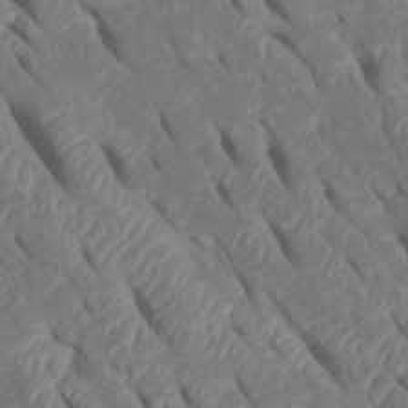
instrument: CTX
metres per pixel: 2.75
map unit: Htu
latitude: 1.2537
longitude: 147.3698
